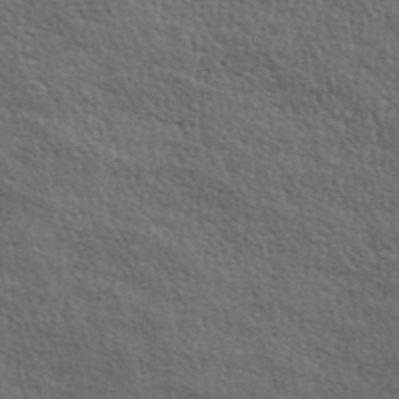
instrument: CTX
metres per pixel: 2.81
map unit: ANa
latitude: 45.7827
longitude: -84.2712
